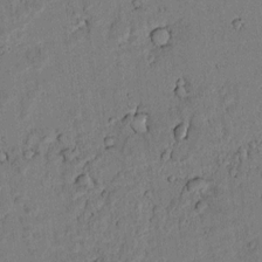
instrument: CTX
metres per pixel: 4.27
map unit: lAvf
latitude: 7.5749
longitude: 169.7477
